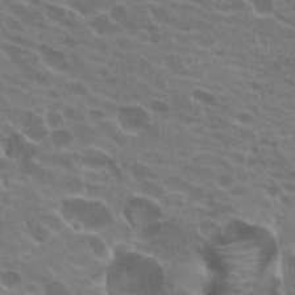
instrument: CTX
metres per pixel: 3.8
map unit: Hto
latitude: 22.4979
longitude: -38.6301
